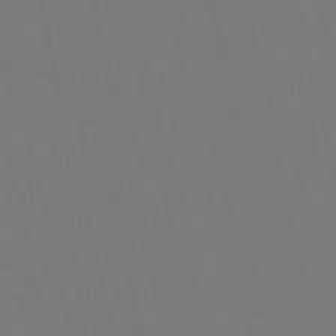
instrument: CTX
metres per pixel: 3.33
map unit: Nve
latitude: -58.7841
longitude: 60.8786
